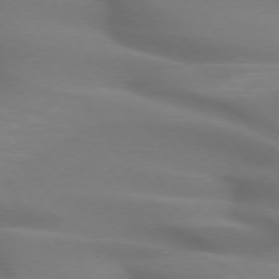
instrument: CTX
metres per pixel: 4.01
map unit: lApd
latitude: 72.7058
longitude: -52.3845
